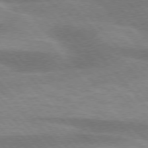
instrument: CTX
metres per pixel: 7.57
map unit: lApd
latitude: 75.8205
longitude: -59.0647
